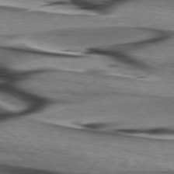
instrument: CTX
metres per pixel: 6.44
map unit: lApd
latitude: 76.2711
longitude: -64.7246
